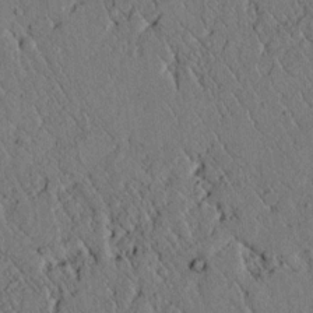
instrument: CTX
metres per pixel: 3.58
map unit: lAvf
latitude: 4.8569
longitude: 159.1620
